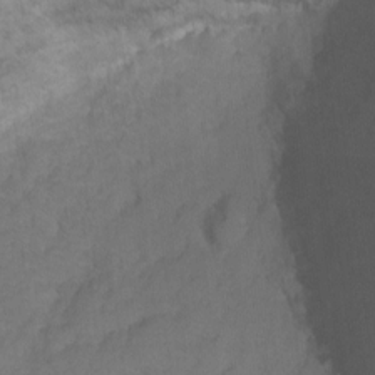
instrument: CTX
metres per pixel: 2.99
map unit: Ht
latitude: 0.1389
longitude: -38.5168
